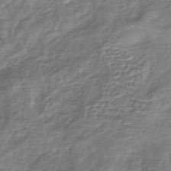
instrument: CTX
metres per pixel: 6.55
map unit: lHb
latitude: -39.5588
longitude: 71.6344
